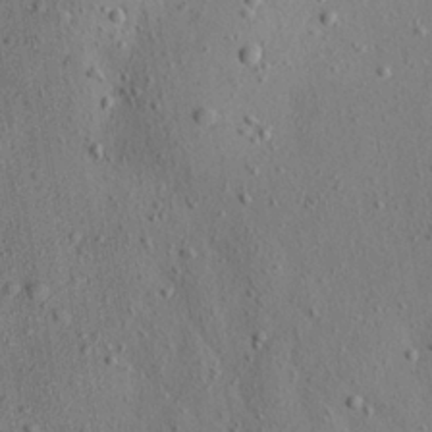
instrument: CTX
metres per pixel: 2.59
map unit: Aa
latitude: 22.6490
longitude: -142.7435
